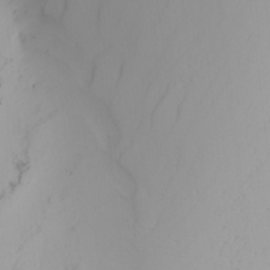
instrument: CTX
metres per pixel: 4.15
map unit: Nhu
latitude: -4.8975
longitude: -90.8569
